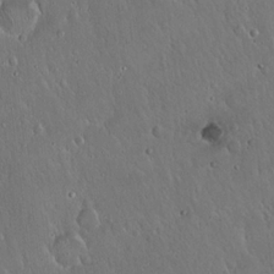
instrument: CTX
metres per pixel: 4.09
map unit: Hto
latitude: 17.0458
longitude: -57.3859
